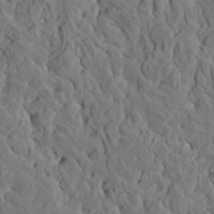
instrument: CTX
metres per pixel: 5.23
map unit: HNhu
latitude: 5.6694
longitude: -0.5357
